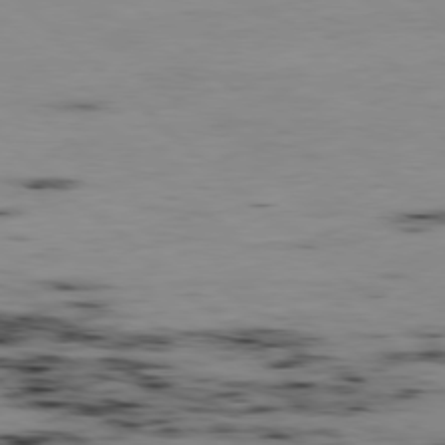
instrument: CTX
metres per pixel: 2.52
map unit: Hpe
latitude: -79.2942
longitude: 9.0108
